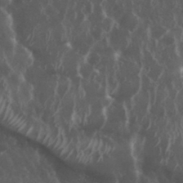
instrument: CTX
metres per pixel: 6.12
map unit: eHh
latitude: 34.6301
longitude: -58.3467
